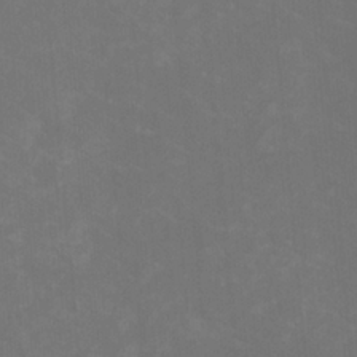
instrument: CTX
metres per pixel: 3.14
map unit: HNhu
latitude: 1.4993
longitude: -2.4601
